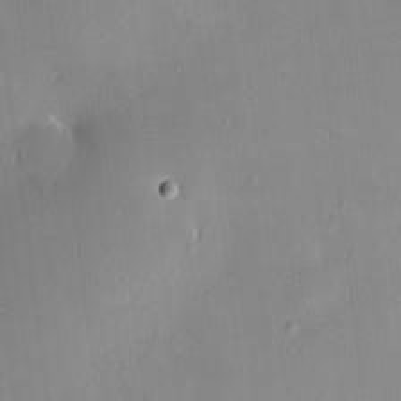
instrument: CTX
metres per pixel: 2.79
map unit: HNhu
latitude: 6.9892
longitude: 9.5588
